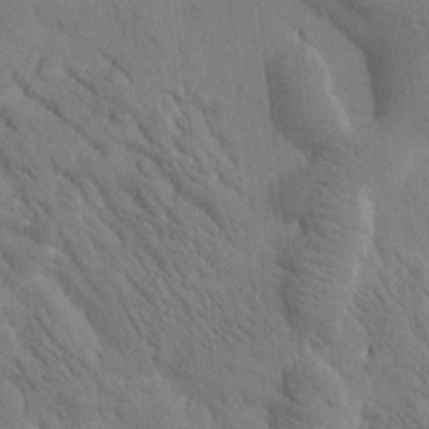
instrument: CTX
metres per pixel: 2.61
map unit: Htu
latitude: -0.9731
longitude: 172.4062
